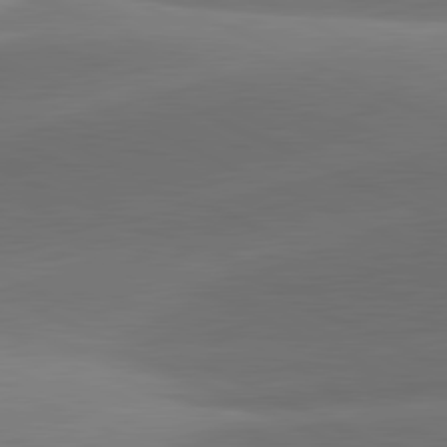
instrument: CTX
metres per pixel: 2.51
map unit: lApd
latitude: 81.5182
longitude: 134.1228
